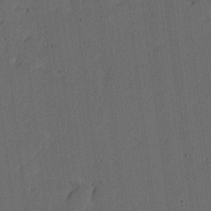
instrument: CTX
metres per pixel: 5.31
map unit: Ave
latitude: 13.9339
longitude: -106.7435
